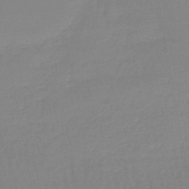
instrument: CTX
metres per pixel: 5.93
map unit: lHb
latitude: -44.2928
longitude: 62.8597
